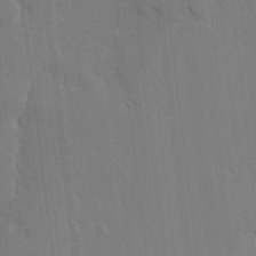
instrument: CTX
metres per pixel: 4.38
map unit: Ave
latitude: 17.4237
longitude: -139.2726
